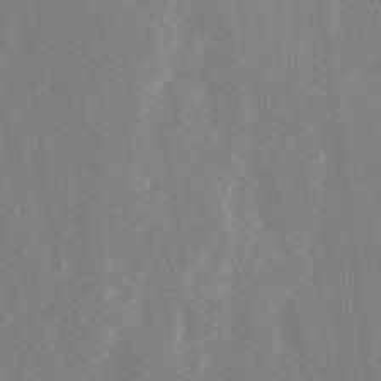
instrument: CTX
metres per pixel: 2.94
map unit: Nhu
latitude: -23.5588
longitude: -72.9325
